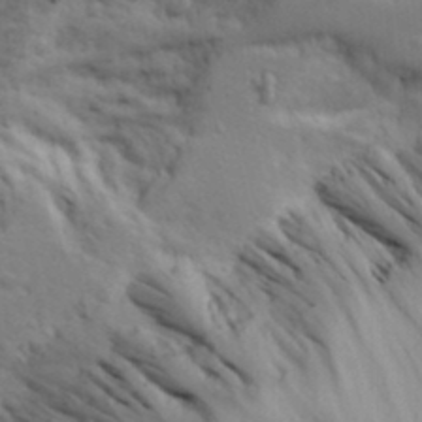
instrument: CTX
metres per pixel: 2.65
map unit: Aa
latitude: 17.9528
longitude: -125.9150
